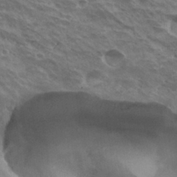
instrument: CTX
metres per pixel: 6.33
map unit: Hto
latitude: 31.7639
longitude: -41.1214
